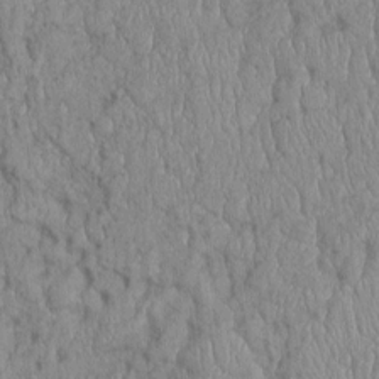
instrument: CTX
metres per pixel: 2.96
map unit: Htu
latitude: -6.2361
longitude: 156.2172
